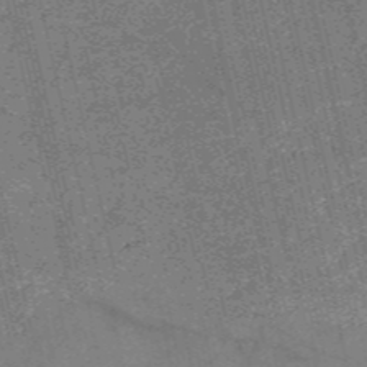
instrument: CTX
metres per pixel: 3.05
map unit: HNb
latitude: -54.9164
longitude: -39.9528
